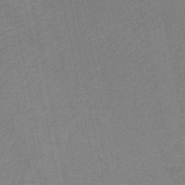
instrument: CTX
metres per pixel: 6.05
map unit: HNb
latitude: -48.5952
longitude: 58.8974
